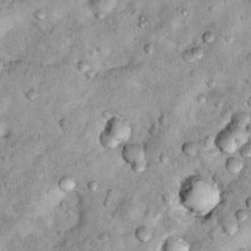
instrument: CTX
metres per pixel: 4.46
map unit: Hto
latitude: 14.3090
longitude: -35.2348
